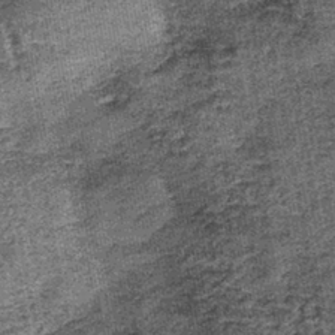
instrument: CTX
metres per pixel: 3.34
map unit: lHb
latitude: -39.6911
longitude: 65.0109
